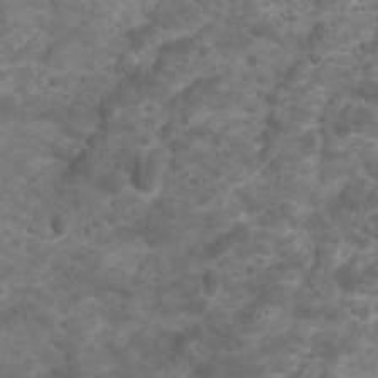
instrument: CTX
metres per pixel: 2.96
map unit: Ave
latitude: 16.5735
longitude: -133.3104
